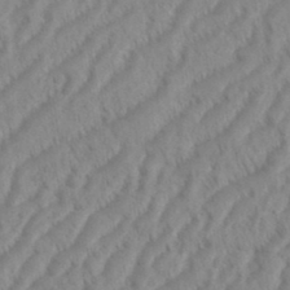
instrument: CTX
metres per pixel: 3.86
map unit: eHh
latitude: 36.1767
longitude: -138.0633
